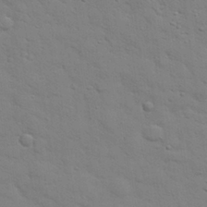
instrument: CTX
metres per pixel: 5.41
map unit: eHh
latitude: 28.1389
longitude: -75.1970
